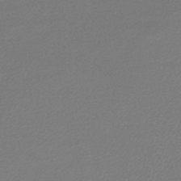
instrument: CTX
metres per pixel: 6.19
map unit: lHb
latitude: -45.3132
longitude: 74.7464
